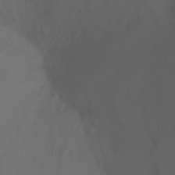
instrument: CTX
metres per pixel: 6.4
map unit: Ht
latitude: -3.6532
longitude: -61.4993
